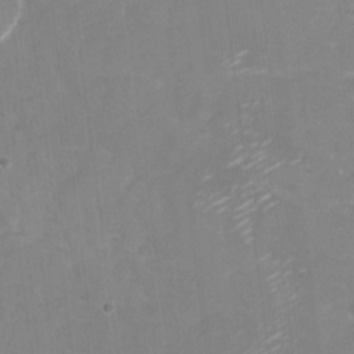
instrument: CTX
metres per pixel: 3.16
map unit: Nhu
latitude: -27.6155
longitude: -61.7449
